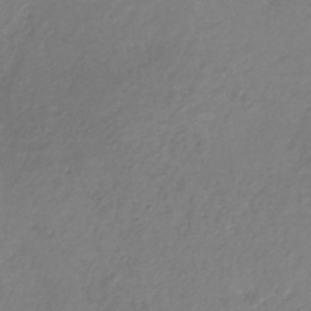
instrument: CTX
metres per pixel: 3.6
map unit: HNb
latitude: -31.9367
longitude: 59.0675
